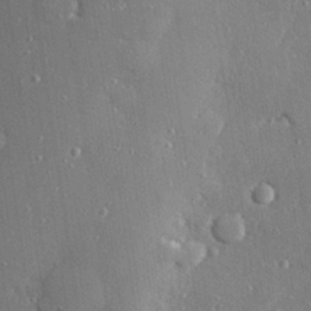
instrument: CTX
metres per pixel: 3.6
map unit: Hve
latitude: 28.0255
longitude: -90.2334
